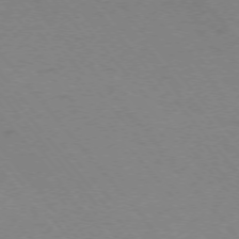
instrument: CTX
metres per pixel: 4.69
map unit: Ap
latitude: -75.5399
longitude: -70.2900
